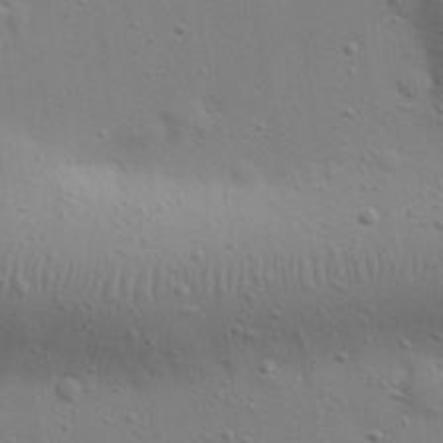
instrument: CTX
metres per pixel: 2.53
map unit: eHh
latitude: 24.8002
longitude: -69.9150
